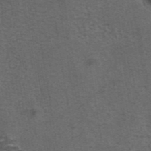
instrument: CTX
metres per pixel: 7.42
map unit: eAb
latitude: 43.6505
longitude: 105.3887
